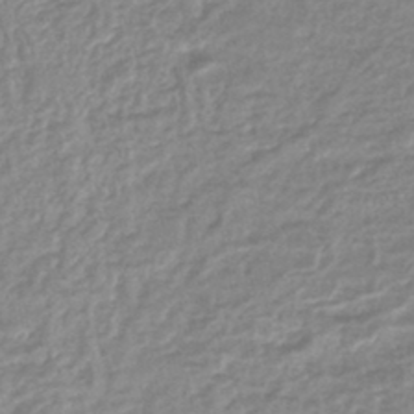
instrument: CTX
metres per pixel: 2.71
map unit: lHb
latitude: -44.2928
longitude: 68.9730
